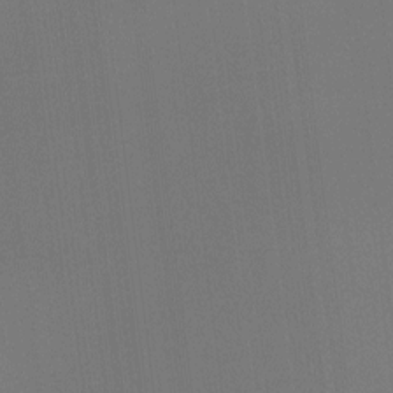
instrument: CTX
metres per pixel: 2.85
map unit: Hto
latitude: -11.1431
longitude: -37.9717
